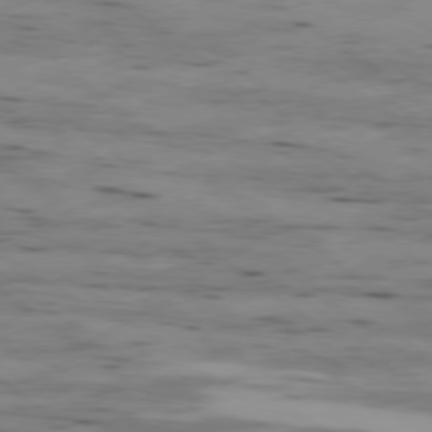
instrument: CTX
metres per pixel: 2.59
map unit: Ap
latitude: -79.4076
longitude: -102.3089
